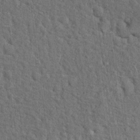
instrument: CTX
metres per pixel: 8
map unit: Hto
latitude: 15.4427
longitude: -34.3656
